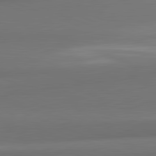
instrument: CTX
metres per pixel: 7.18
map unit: lApd
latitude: 82.0822
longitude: 170.0472
